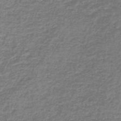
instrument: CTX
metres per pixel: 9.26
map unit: lHb
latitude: -44.6707
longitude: 58.8785
